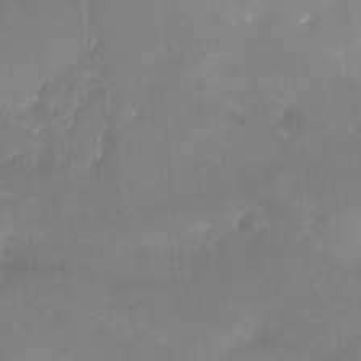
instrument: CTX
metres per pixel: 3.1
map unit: Nhu
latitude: -15.4455
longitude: -58.3278
